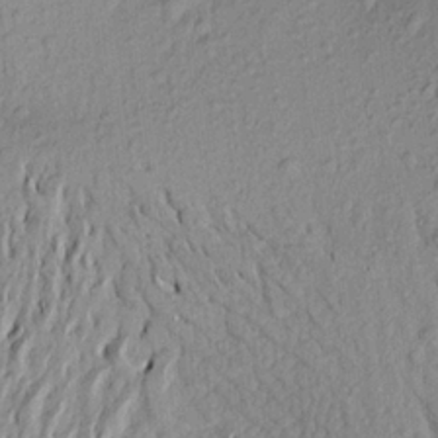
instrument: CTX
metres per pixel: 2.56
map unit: Aa
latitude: 20.1389
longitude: -149.1592
